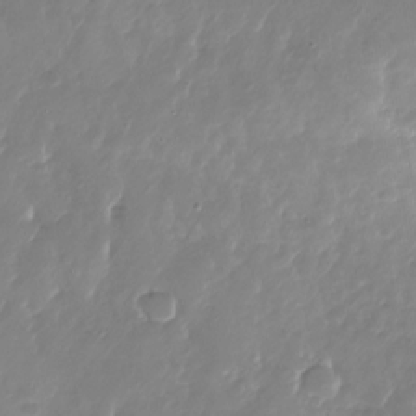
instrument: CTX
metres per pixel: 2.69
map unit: Nhu
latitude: -27.6910
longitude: -60.4790
